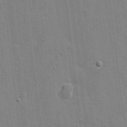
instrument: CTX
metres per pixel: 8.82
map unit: eHh
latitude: 8.1956
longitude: -67.8394
